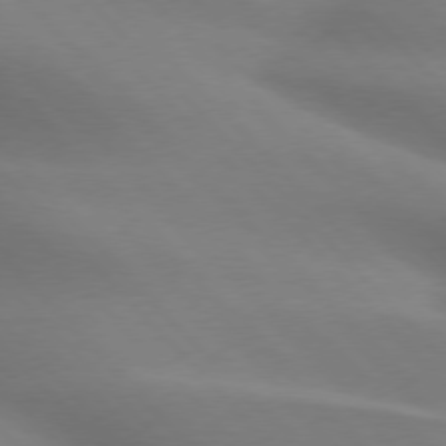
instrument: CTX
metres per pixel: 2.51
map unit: lApd
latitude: 75.6883
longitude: -61.4804
